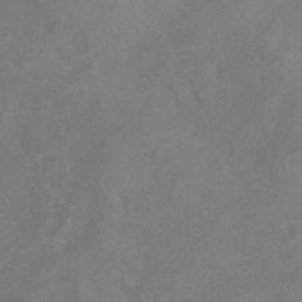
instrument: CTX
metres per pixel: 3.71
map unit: eHb
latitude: -38.6330
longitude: 77.1998
